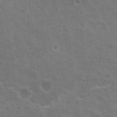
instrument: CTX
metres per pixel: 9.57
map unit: Nhu
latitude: 19.5938
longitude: -30.3279
